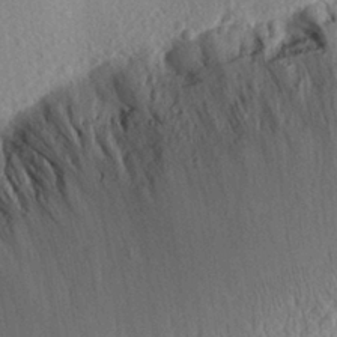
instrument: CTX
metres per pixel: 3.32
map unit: Aa
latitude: 28.5168
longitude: -144.1389
